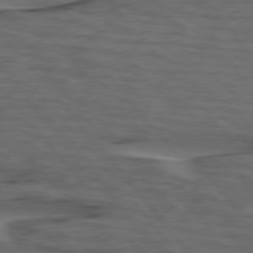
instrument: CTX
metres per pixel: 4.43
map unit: lApd
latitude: 75.7261
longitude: -70.7624
